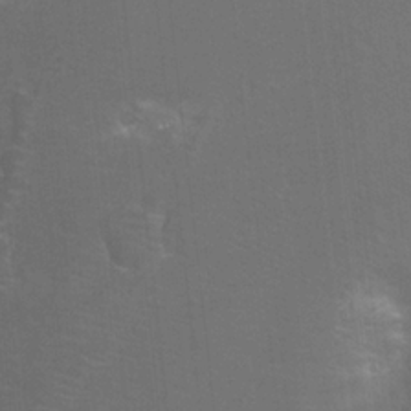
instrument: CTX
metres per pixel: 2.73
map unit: Nhu
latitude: -12.3495
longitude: -72.7625
